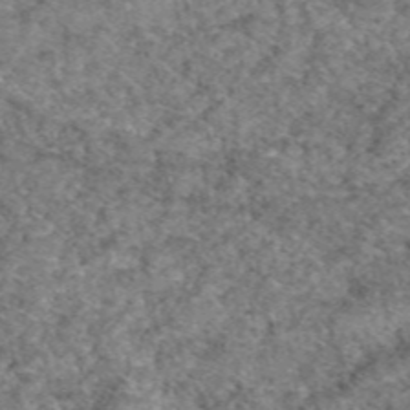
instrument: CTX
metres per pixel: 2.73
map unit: eAb
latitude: 49.4426
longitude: 110.5384
